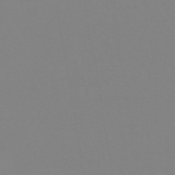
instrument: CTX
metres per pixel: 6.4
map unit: eHb
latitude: -50.0283
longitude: 73.9556
